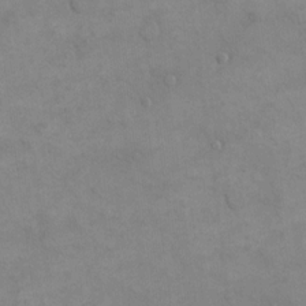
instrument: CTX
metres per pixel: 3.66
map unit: eHh
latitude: 16.3278
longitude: -66.8758
